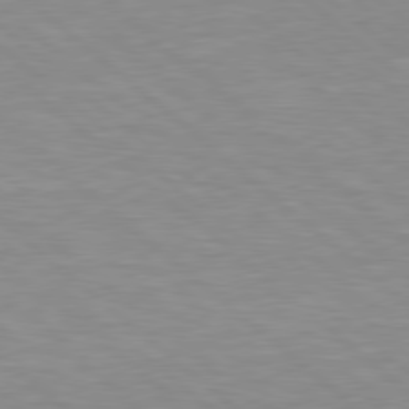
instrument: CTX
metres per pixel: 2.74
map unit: Hpe
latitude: 78.6491
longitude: -150.4790
